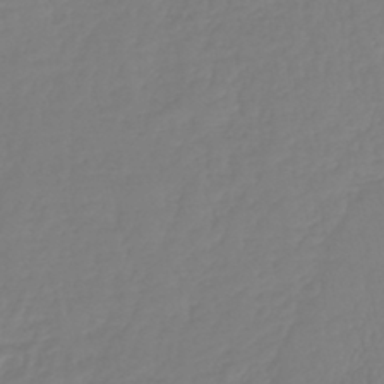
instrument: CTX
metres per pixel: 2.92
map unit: lHb
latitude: -41.7666
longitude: 67.6344
